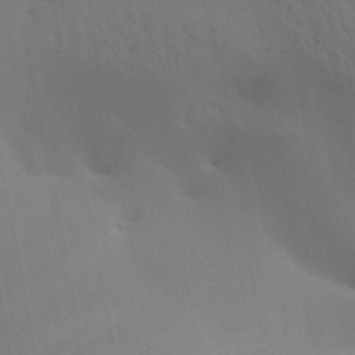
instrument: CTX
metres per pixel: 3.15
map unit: lAa
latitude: 19.8772
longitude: -138.9703
